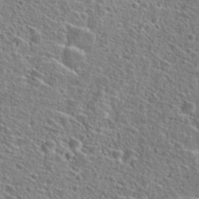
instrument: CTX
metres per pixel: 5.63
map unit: Hto
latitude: 25.7638
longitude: -46.4223
